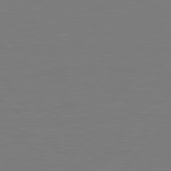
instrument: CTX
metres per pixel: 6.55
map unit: Hpe
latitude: 78.7813
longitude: -167.1025
